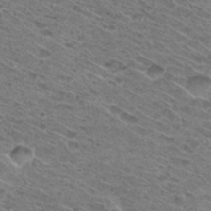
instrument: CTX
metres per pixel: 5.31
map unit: Hto
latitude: 30.9136
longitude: -46.8947
